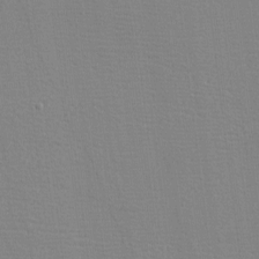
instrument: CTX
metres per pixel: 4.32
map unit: eHh
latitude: -3.7099
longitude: -86.0822
